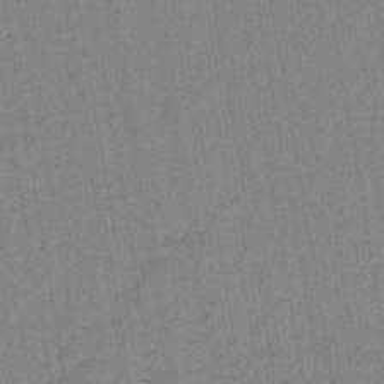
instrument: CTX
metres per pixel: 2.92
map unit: lHb
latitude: -42.1983
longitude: 62.9163
